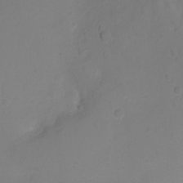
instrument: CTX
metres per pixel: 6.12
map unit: Ht
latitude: -1.8045
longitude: -27.2159
